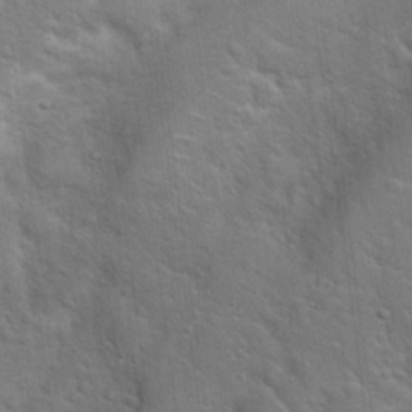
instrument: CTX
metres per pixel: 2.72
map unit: Hto
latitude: 19.7071
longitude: -51.4804
